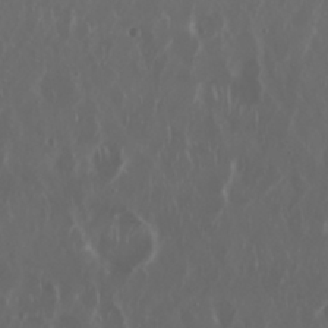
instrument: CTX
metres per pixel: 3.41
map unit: Nhu
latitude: 29.8961
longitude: -60.1578
